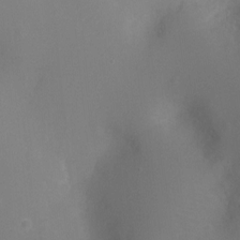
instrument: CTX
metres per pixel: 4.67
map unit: Ht
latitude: -9.1620
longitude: -23.5182
